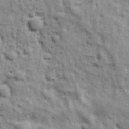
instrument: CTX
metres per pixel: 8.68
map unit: Ave
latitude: 17.3482
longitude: -132.8758
